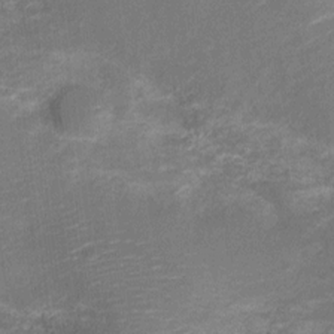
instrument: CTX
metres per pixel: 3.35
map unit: Nve
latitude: -20.2928
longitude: 103.6911
